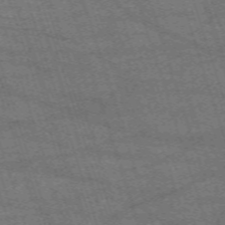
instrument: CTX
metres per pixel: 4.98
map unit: eHh
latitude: -63.0864
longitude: 53.9745
